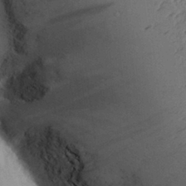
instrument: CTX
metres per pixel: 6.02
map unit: Aa
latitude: 28.9891
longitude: -137.3293
